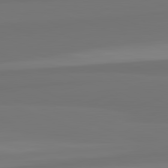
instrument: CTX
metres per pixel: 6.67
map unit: lApd
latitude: 82.4978
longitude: 158.8785
